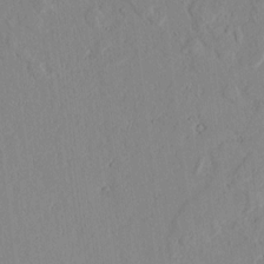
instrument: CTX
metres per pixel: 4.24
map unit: lAvf
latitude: 7.3482
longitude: 168.2361
